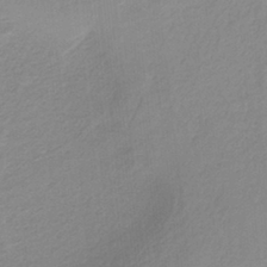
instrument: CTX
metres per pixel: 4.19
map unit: HNb
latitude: -36.0094
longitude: 56.1983
